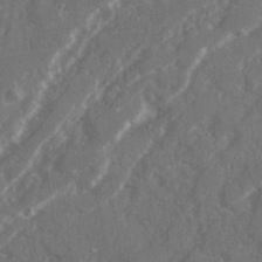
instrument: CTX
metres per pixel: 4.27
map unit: Ave
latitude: 20.2523
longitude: -130.4412
